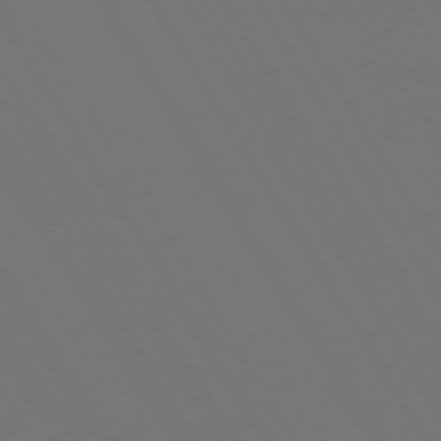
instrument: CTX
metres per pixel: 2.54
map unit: Hpe
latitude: 73.2159
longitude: -127.9906
